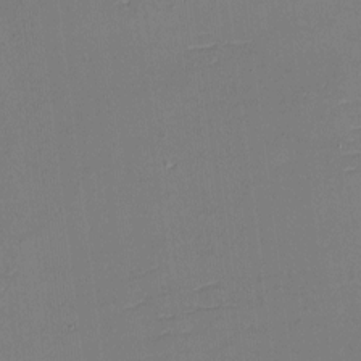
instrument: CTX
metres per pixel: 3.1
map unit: eHh
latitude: -3.9745
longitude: -80.0633
